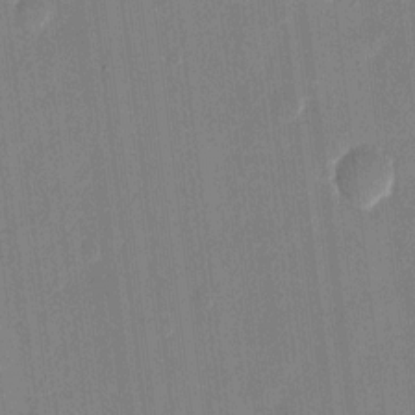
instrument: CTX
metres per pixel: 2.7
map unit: eHh
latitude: 10.7624
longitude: -69.9528
